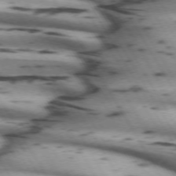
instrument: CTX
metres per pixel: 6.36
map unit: lApd
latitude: 71.7261
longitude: -52.5546
